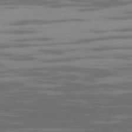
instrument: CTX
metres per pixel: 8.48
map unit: Ap
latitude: -79.4454
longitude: -103.3670
